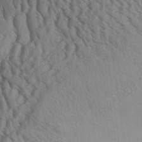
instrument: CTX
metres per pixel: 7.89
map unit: Aa
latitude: 31.3860
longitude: -138.2711
